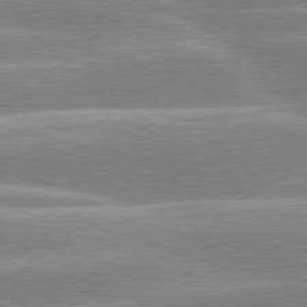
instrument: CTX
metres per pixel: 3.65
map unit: lApd
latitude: 80.2711
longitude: -135.0080
